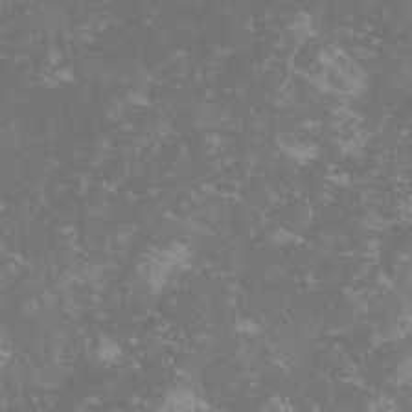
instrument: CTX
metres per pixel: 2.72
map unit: lHvf
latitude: -13.9367
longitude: -99.6316
